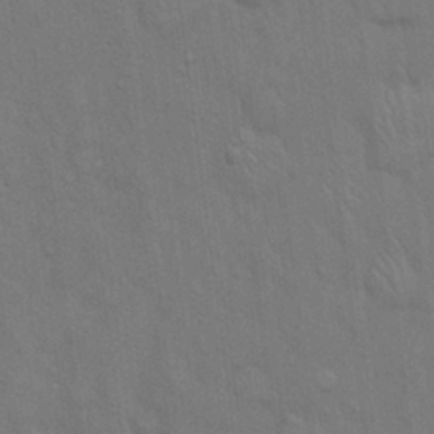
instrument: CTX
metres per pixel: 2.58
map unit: Hto
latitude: 15.5749
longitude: -57.8016
